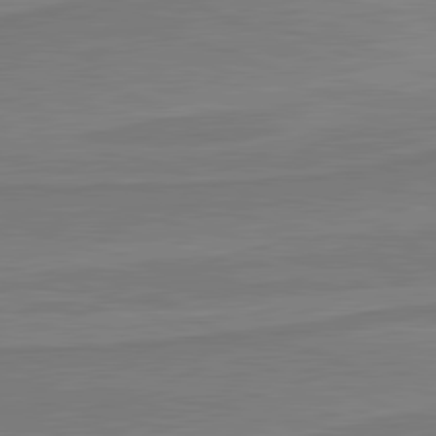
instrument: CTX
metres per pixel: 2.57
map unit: lApd
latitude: 81.4426
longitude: 170.1795
